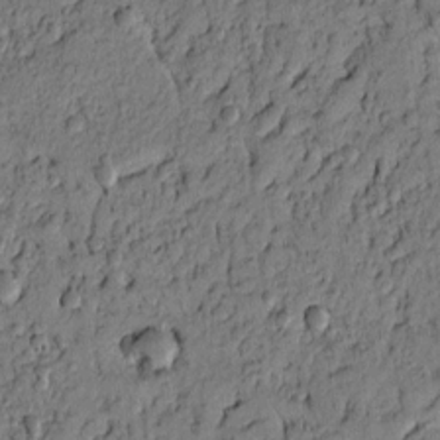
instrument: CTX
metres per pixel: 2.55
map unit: lAvf
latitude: 6.6113
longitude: 166.7274
